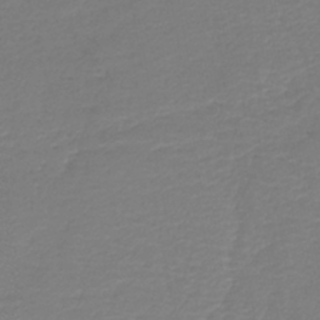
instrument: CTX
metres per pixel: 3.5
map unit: lHb
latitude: -42.4817
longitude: 76.7463
